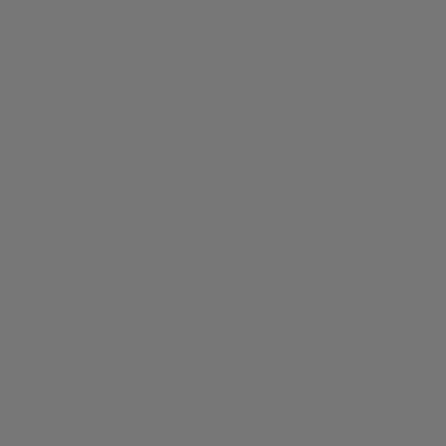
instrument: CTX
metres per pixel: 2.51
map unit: Hpe
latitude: 75.7828
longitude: -129.9339
